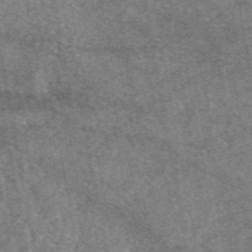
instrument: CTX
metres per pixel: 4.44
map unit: eAb
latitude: 47.7072
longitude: 122.2173
